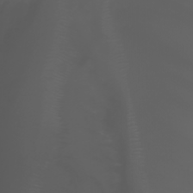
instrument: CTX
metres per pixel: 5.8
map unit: Nhu
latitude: -5.5777
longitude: -89.1781
